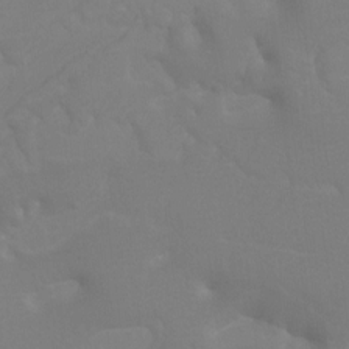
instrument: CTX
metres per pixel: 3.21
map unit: Ht
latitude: -9.8422
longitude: -34.0255
